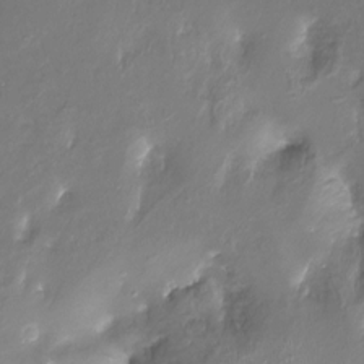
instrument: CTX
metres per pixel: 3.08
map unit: Ht
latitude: -17.5022
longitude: -44.9891
